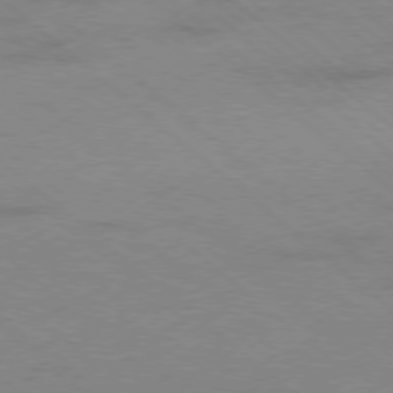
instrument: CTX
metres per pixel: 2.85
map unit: Ap
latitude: -78.6518
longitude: -55.4804
